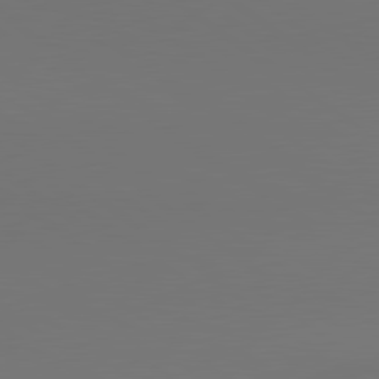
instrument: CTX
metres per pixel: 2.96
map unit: lApd
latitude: 80.7057
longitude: 153.8422
